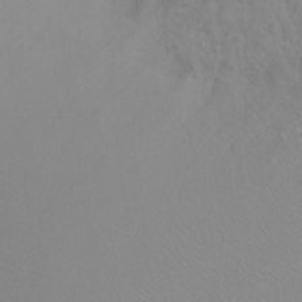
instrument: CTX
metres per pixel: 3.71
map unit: Ht
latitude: -8.0850
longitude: -37.7639
